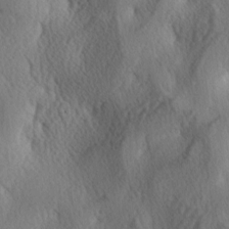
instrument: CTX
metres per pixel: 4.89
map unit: lAa
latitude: -4.2550
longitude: -124.3845
